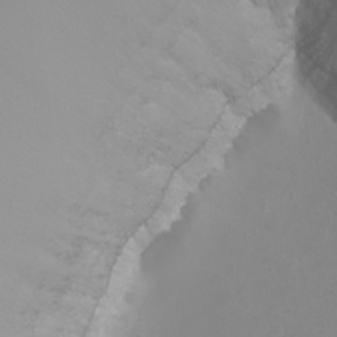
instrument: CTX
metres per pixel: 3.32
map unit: Ht
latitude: -2.8219
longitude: -61.8394
